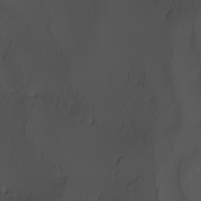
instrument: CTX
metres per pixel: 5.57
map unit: Nhu
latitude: -7.8989
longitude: -95.5560
